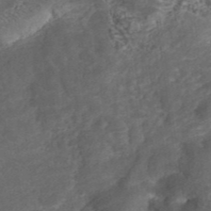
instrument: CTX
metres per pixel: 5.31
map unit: ANa
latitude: 37.2537
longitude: 18.1039
